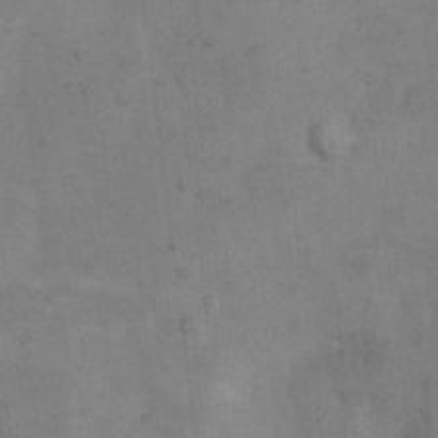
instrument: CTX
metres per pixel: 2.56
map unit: Nhu
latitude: 8.1200
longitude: -23.3482
